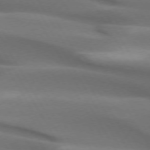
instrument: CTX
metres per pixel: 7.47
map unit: lApd
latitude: 73.2348
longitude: -51.3481
